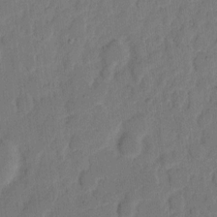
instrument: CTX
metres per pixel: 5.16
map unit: eHh
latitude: 8.9136
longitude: -65.2537
